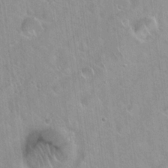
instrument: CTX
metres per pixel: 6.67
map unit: Hto
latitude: 20.7247
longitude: -53.7072
